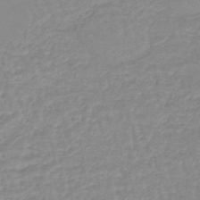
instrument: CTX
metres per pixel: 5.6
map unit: eHb
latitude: -45.3132
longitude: 80.0472
